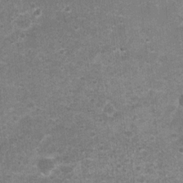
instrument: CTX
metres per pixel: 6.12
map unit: Nhu
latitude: 1.8394
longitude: -17.5371
